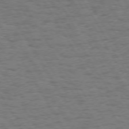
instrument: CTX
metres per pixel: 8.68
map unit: Hpe
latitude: 72.4979
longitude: -123.4048
